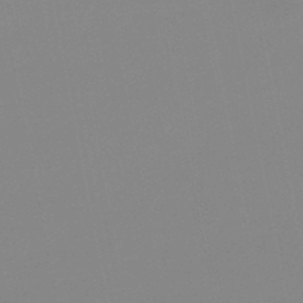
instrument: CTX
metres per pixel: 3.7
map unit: lHb
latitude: -48.6708
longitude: 80.6708
